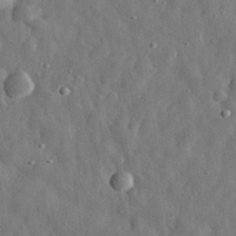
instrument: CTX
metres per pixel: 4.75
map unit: eHh
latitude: 30.9136
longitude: -74.5924
